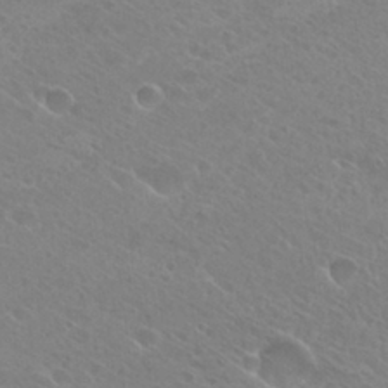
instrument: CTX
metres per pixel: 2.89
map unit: Hto
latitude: 27.1781
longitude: -39.9150
